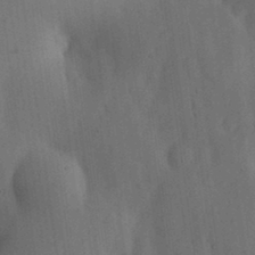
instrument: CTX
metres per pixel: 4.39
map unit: lHvf
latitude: 17.7828
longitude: -114.1766
